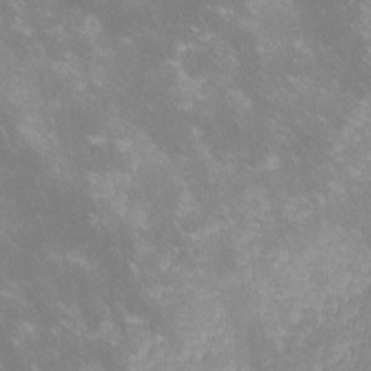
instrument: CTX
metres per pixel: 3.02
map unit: lHvf
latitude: -14.4629
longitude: -102.6490
